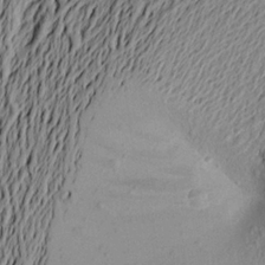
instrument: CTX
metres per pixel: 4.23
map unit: Aa
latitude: 21.7828
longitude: -148.7813
